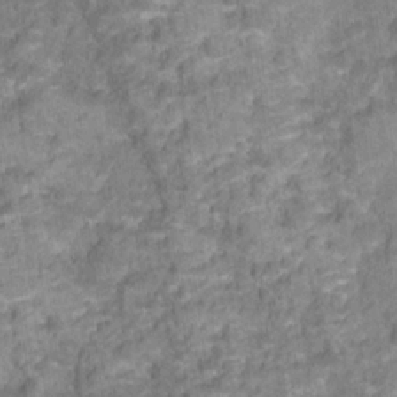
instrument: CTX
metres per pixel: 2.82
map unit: Hto
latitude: 17.3293
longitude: -36.6491
